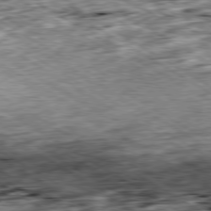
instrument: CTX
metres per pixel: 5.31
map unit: Ap
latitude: -80.1606
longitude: -88.9136
